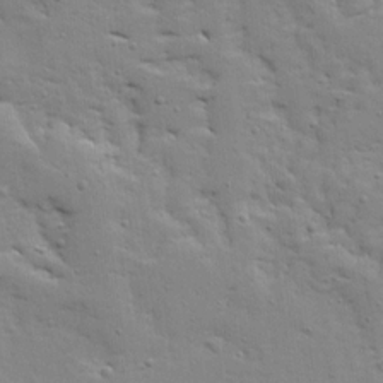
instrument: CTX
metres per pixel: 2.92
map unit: Ave
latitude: 13.2348
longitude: -134.2144
